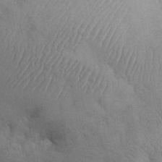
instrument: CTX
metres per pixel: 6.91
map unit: eHh
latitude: 32.4223
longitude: -67.0269
